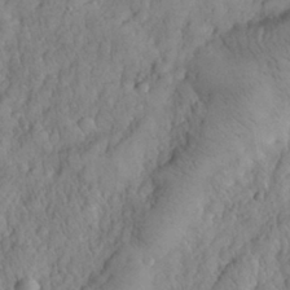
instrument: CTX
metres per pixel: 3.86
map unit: eHh
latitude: 31.5749
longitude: -66.7813
